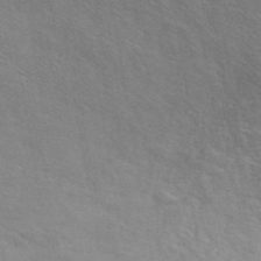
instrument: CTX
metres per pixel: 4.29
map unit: ANa
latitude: 43.1214
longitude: 54.7652
